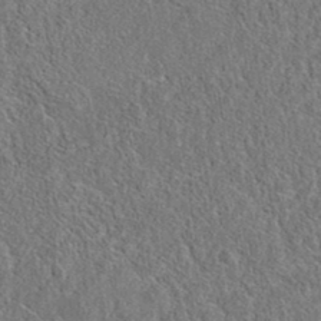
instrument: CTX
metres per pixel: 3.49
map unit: eAb
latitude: 36.2145
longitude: 112.2929
